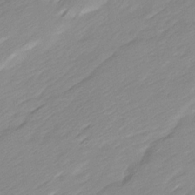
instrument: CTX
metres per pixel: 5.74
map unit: Ave
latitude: 15.8962
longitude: -136.2145
